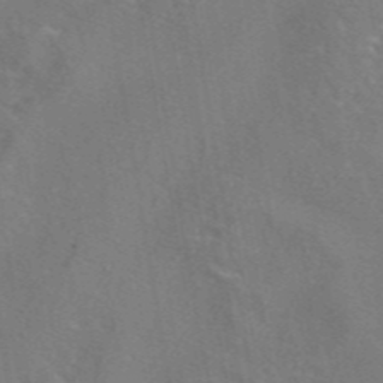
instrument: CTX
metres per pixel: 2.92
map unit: eAb
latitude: 45.7449
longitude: 109.1809
